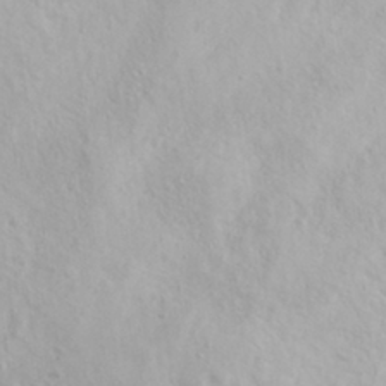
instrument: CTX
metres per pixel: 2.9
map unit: eHh
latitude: 31.5938
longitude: -59.8394
